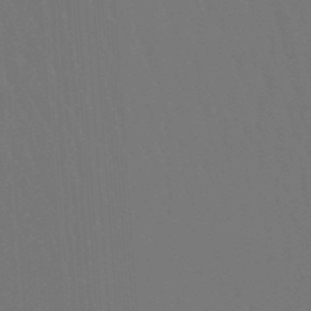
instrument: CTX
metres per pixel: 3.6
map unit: lHb
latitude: -47.7477
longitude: 64.1795
